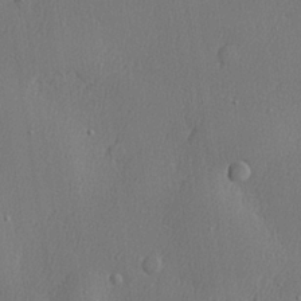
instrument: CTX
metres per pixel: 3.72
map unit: lHvf
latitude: 23.6694
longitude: 141.5966
